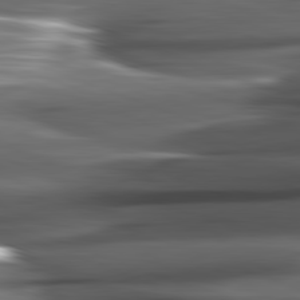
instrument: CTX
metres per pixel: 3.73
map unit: lApd
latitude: 81.9150
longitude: -144.3467
